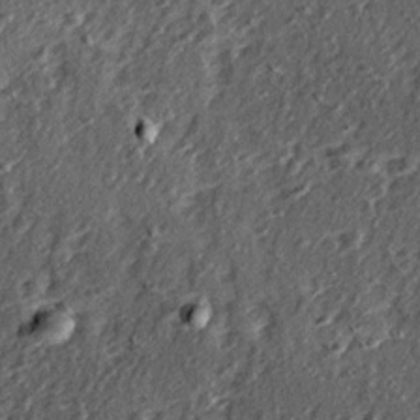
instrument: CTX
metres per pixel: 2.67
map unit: Ave
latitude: 15.7828
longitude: -104.3657
